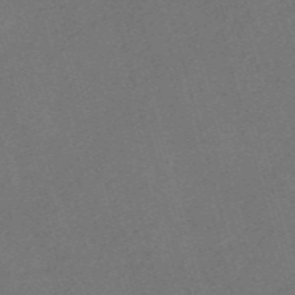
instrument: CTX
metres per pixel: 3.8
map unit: Nve
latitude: -59.5399
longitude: 65.1431
